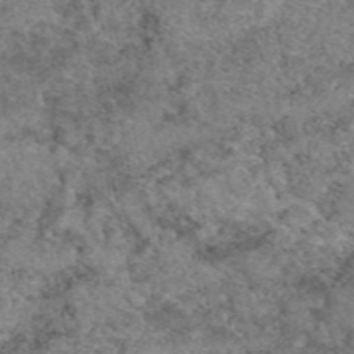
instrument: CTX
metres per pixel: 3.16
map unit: eAb
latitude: 49.7072
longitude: 112.7274
